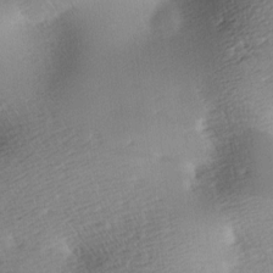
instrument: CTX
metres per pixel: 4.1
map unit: lAa
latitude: -10.3495
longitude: -124.8569
